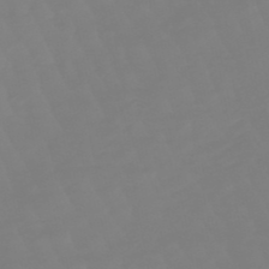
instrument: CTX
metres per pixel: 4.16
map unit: lHb
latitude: -49.3132
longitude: 82.4818
